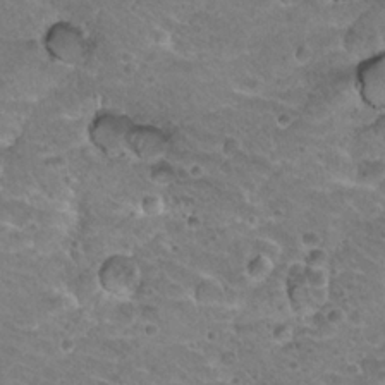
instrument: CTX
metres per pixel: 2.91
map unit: Hto
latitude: 20.1389
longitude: -33.0270
